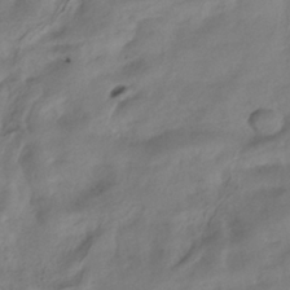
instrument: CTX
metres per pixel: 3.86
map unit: ANa
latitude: -38.4818
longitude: 96.7274
